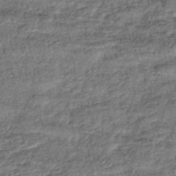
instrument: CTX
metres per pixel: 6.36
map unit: lHb
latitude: -42.5951
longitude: 79.4643
